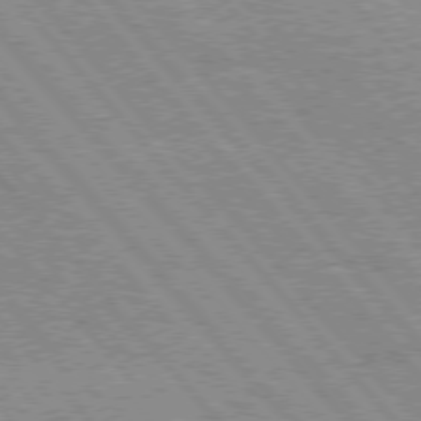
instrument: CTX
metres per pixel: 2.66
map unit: Hpe
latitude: 75.7261
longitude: -150.8380
